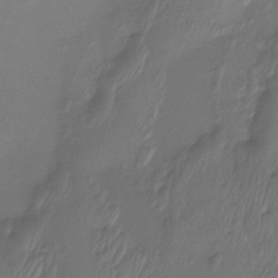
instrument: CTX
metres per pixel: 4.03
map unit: Htu
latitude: -13.6155
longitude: -47.2348
